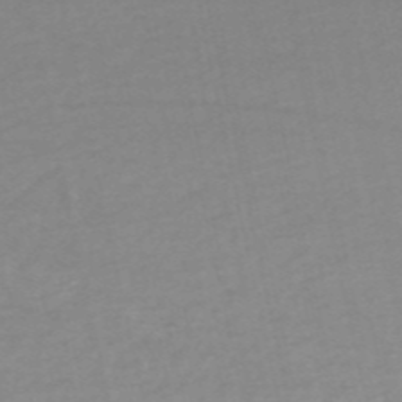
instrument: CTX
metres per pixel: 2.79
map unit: HNb
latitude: -53.8233
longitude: -34.1577
